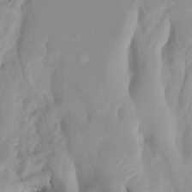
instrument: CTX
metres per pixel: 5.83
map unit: Htu
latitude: -4.5007
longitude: 137.9745
